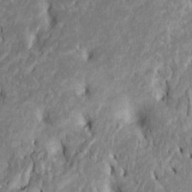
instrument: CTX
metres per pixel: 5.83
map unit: Htu
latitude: -6.3495
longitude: 145.2754
